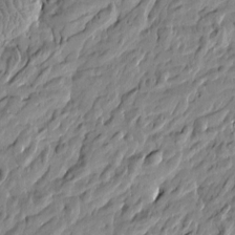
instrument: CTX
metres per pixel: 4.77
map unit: Htu
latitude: -5.1053
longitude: 178.0283
